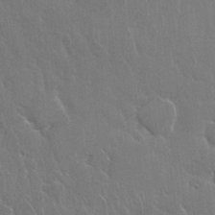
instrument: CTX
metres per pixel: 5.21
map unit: Nhu
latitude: 28.5168
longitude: -62.5924
